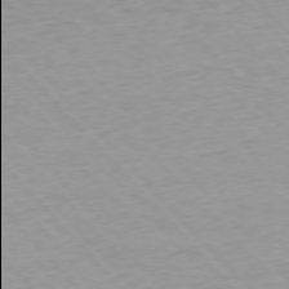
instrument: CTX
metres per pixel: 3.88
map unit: Ap
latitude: -76.5574
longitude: -89.9906
